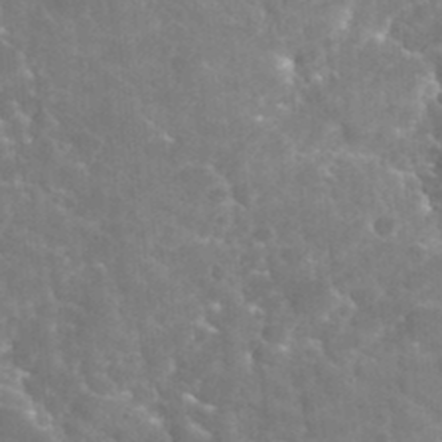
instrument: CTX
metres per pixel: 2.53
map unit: Hto
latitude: 35.9717
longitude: -46.8569
